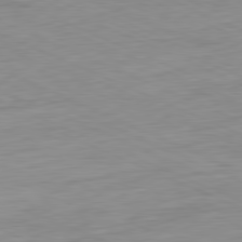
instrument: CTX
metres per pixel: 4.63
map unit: Ap
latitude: -81.5210
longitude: -59.8394
